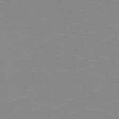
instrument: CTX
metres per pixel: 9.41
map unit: HNb
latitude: -49.2754
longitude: -49.0647
